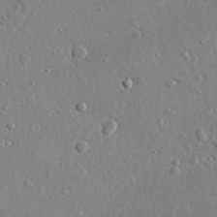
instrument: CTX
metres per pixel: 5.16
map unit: lAvf
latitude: 28.3656
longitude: -107.9150
